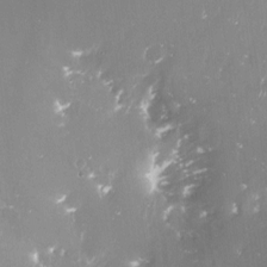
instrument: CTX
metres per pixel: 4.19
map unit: Nve
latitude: -17.7289
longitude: -59.6883
